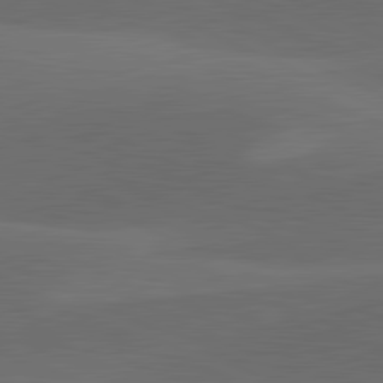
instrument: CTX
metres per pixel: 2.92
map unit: lApd
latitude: 81.5938
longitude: 126.6518
